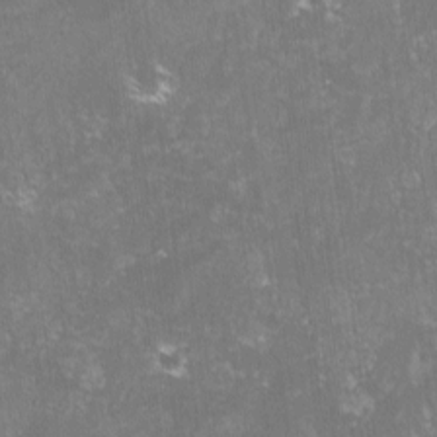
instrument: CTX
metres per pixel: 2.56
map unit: lHvf
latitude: -14.6708
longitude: -98.8191
